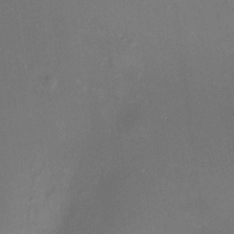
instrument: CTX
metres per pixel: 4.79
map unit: HNhu
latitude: 6.7624
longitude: 9.1431
